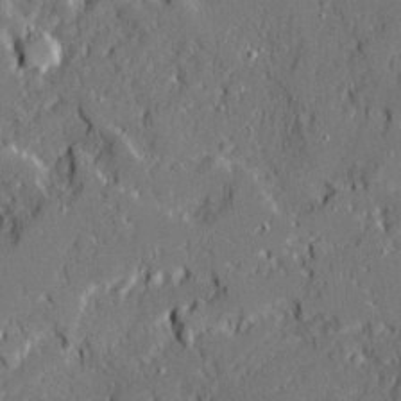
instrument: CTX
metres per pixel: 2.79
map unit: Ave
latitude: 20.1767
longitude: -128.1389
